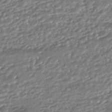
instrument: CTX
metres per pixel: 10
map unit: HNhu
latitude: -44.6141
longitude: 95.9367
